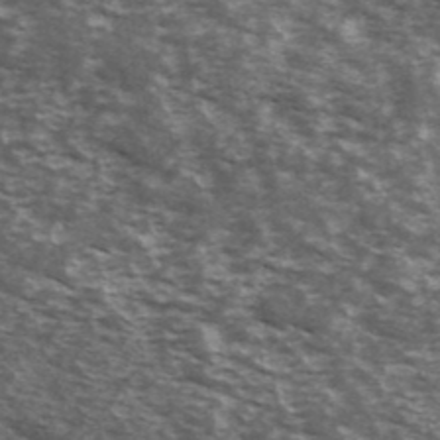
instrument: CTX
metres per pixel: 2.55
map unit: Ave
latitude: 40.4412
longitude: -109.8772
